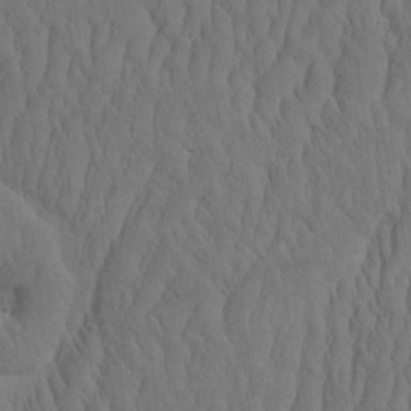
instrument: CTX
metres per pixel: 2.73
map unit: eHh
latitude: -1.9556
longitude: 15.6533
